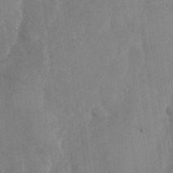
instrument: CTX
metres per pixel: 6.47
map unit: Nhu
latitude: -28.9542
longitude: -58.1389
